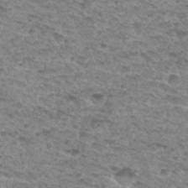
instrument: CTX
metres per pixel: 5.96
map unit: Hto
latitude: 31.7261
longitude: -48.2334
